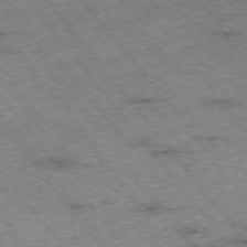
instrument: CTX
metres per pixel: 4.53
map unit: Hpe
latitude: -75.8423
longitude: -18.7246
